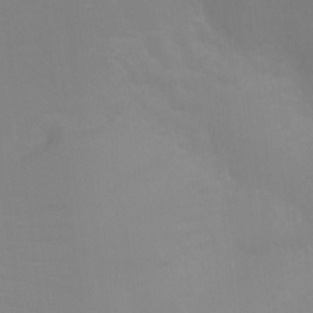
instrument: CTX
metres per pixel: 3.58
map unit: Ht
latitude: -4.3306
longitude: -25.3292
